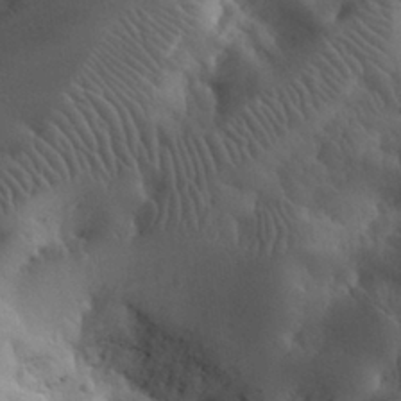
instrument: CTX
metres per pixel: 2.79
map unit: eHh
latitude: 30.5168
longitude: -68.2334
